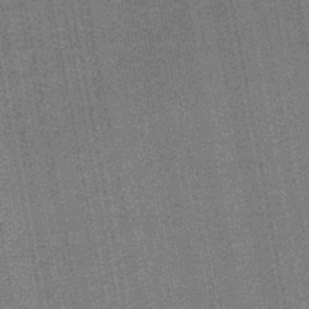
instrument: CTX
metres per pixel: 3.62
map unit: lHb
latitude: -44.8030
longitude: 58.1227
